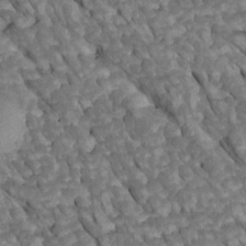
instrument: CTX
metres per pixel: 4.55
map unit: Htu
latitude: 1.4426
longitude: 144.6330
